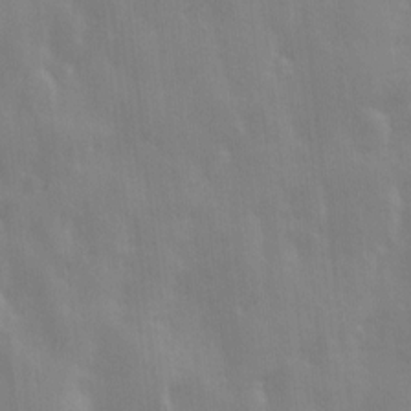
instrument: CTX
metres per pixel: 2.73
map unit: Ave
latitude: 13.5938
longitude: -104.1011
